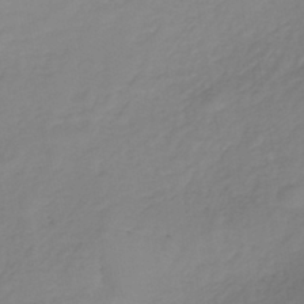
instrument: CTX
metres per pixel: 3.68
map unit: lHb
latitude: -41.8800
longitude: 71.0864
